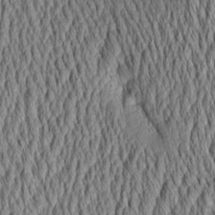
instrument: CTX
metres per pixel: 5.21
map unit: Aa
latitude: 6.0822
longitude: -129.3670
